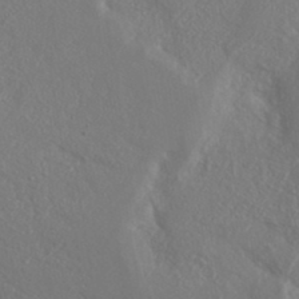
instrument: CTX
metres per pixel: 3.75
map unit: ANa
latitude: 36.3090
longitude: 14.7086
